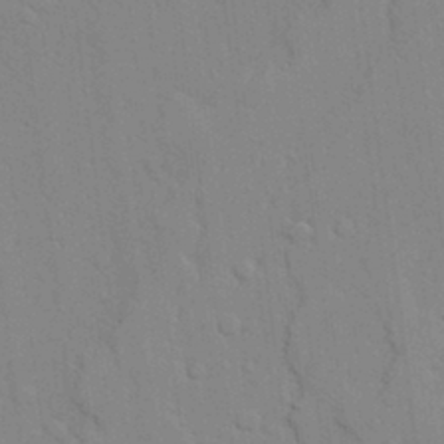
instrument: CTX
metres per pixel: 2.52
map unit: lAvf
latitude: 24.4601
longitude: -111.8017
